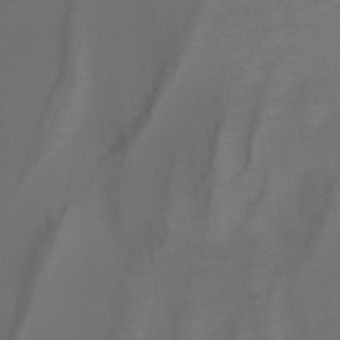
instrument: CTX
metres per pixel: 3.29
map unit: Nhu
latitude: -5.5021
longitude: -93.7449
